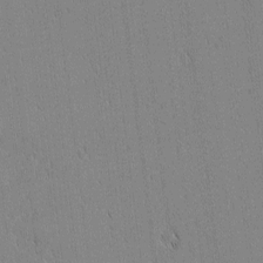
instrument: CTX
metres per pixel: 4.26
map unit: lAvf
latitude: 1.8205
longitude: -107.0836
